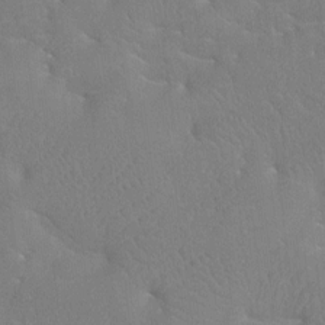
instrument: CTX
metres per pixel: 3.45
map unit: Htu
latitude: -7.5210
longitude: -34.0633
